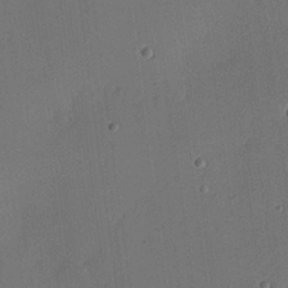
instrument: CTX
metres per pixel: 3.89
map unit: eHh
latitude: 23.5938
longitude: -91.5938
